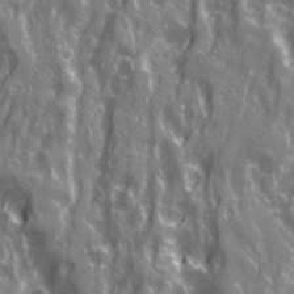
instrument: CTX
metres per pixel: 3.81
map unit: Ave
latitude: 21.2915
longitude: -133.2537
